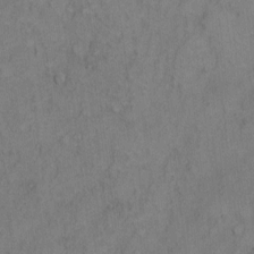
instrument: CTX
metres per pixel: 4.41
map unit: Hto
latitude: 5.2726
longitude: -60.7435
